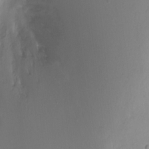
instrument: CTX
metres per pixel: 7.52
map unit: Ht
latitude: -9.5210
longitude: -28.8758
